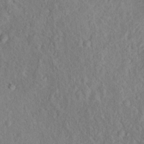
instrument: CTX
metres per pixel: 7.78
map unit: Nhu
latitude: 16.2145
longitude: -30.8569
